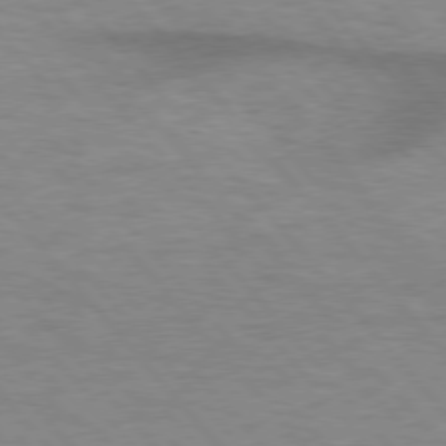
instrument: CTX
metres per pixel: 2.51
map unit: lApd
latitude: 75.8961
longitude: -58.6113
